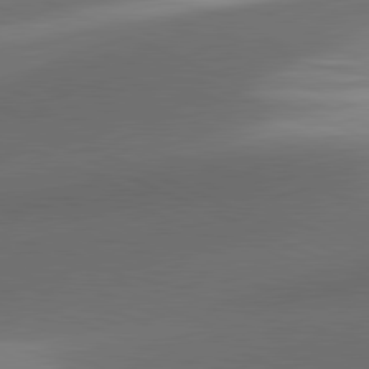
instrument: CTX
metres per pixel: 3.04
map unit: lApd
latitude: 81.4237
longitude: 133.1054
